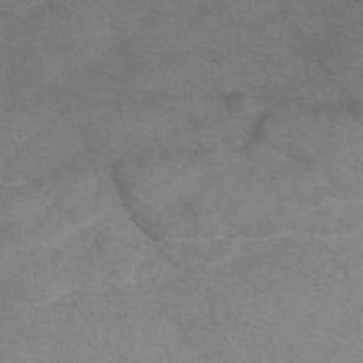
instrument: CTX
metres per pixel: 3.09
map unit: eAb
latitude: 49.8583
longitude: 104.2739
